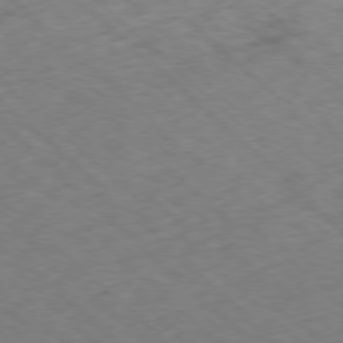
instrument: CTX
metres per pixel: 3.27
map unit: Ap
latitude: -78.1416
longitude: -60.9324
